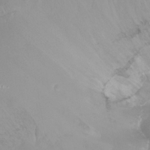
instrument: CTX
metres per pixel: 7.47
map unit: Ht
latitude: -15.0676
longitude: -54.3656
